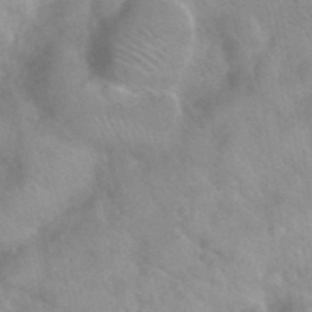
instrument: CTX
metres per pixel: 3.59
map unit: Nhu
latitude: 26.4601
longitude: -56.3467
